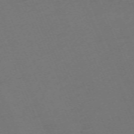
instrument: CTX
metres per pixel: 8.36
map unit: Nhu
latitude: -68.3117
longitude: 38.7085
